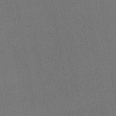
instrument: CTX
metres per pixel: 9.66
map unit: lHb
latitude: -43.2375
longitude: 68.7463
